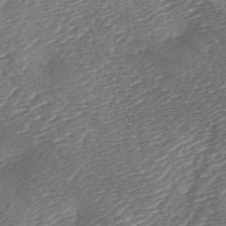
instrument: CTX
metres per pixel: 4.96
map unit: lAa
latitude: -2.5762
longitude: -127.7828
